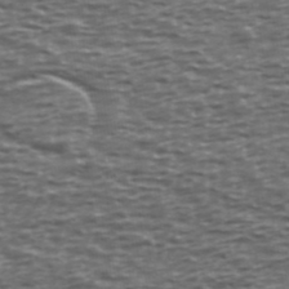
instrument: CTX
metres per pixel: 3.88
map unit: Ave
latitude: 39.5371
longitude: -113.0458
